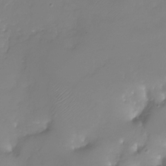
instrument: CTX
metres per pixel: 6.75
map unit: Nhu
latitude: -28.4440
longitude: -59.3860
